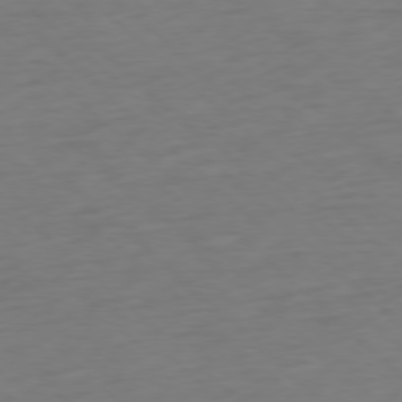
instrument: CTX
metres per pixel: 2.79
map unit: Ap
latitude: -77.7667
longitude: -91.4615
